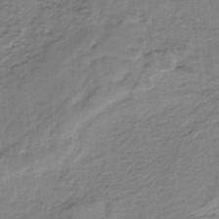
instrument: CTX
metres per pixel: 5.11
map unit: HNb
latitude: -34.4062
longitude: 59.8800
